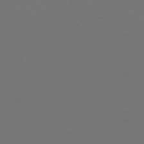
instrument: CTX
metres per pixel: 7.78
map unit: Hpe
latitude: 75.3671
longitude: -124.4790
